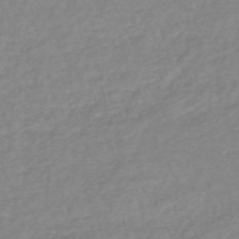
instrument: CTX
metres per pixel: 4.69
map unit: lHb
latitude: -41.0297
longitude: 71.4455
